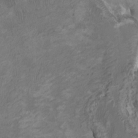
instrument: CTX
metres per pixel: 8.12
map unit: HNhu
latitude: 3.1214
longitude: -3.1970
